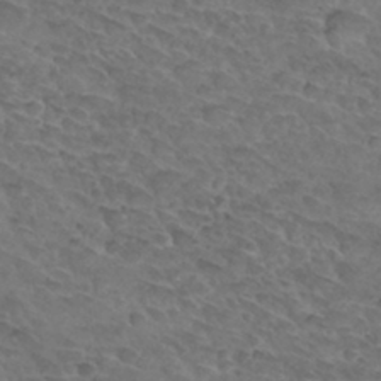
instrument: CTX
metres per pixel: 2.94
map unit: Hto
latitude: 32.9892
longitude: -46.1389
